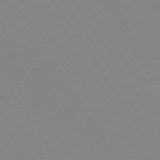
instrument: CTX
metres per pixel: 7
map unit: Ap
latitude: -73.2565
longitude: -70.9891
